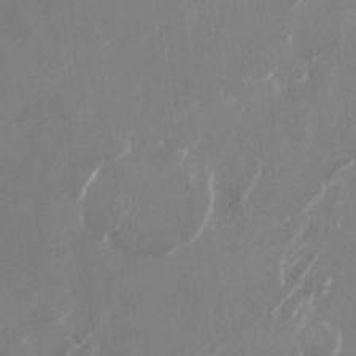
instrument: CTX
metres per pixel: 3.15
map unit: Nhu
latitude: -22.8597
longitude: -72.1767
